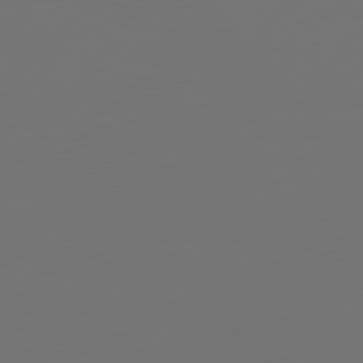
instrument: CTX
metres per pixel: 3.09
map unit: Hpe
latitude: 75.9717
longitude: -129.4615
